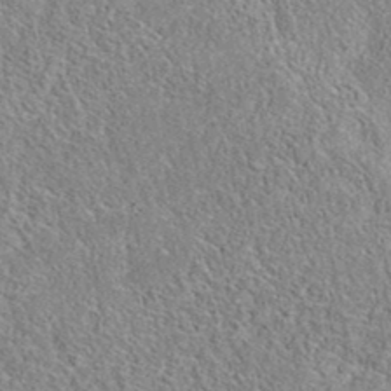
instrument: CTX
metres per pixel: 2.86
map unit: eAb
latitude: 35.9906
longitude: 112.8030
